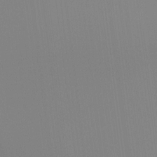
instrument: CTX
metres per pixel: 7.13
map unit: Hto
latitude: -8.2550
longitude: -51.1781
